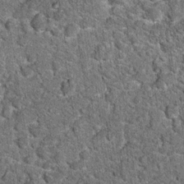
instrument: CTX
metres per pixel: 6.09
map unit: Hto
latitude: 15.5372
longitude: -34.2900
